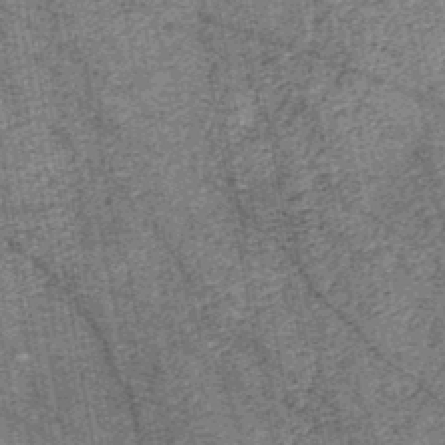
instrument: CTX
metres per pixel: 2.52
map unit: HNb
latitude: -45.3132
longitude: 53.2187
